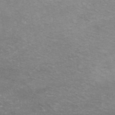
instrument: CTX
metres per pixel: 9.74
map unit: ANa
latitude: 46.2145
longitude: 21.5399
